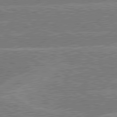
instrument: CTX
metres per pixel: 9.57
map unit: lApd
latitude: 79.8584
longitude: -144.7813
